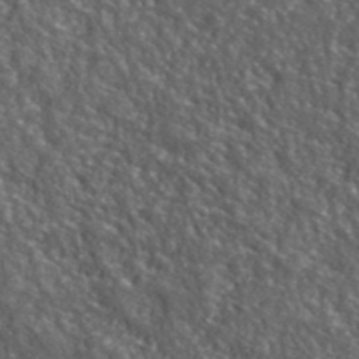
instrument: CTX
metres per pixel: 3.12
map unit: lHvf
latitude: 40.7813
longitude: -89.4427
